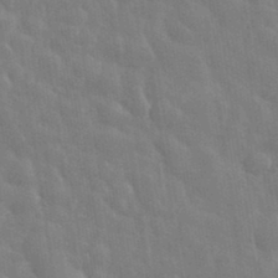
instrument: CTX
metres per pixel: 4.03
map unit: eHh
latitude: 35.4615
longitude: -61.4237
